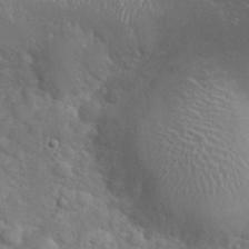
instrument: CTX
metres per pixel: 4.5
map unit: eHh
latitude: 32.4034
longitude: -61.3859
